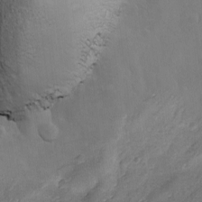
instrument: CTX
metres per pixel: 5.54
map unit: lAvf
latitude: -8.2739
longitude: -119.6316
